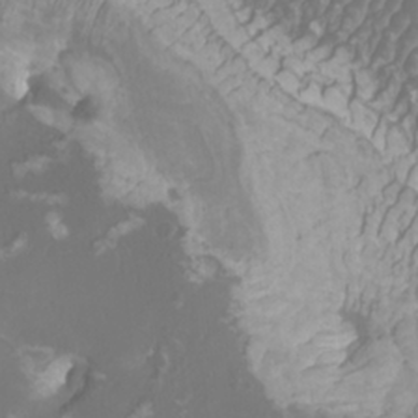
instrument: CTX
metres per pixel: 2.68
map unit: Htu
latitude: -10.3495
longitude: -74.5735
